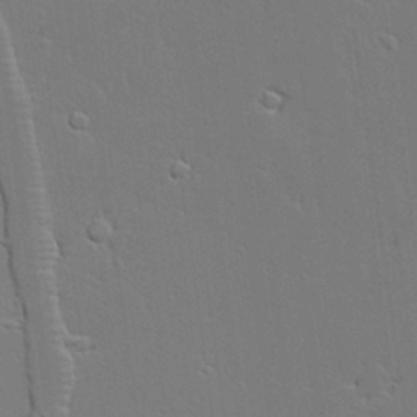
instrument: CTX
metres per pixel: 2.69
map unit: Aa
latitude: 19.2159
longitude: -126.4979
